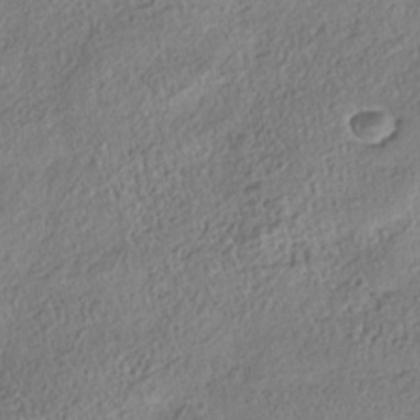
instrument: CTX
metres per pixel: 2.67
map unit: Nhe
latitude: -38.5385
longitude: 138.3684
